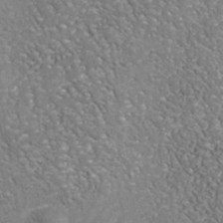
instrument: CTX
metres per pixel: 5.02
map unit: Nhu
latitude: -38.1795
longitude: -80.4601
